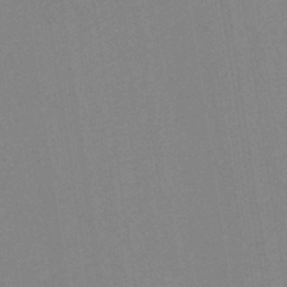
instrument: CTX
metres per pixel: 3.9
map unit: eHh
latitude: -43.2564
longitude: -32.5168
